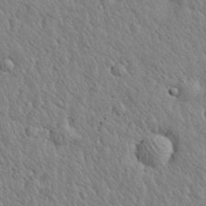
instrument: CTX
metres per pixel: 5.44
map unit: eHh
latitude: 28.4979
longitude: -75.8017
